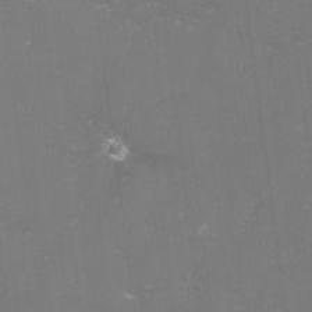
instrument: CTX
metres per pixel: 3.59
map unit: lHvf
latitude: -16.0472
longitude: -101.1592
